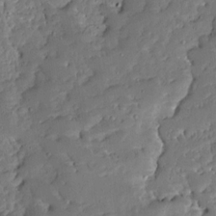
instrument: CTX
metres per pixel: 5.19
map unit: Ave
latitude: 12.9514
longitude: -137.7450
